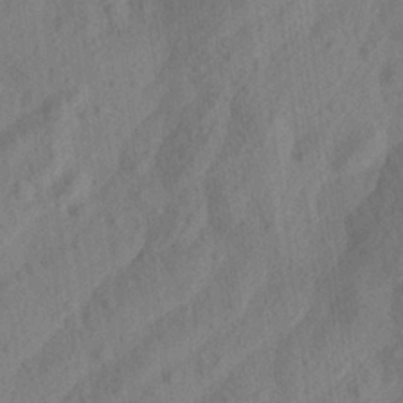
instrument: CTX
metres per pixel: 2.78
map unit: Aa
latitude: 23.7072
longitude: -143.4049
